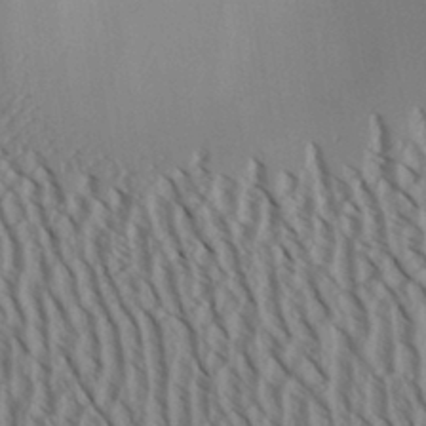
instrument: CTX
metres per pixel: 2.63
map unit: Aa
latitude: 31.3104
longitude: -141.7260
